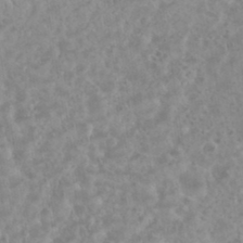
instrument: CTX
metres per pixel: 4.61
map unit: eHh
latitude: 34.9135
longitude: -62.0255
